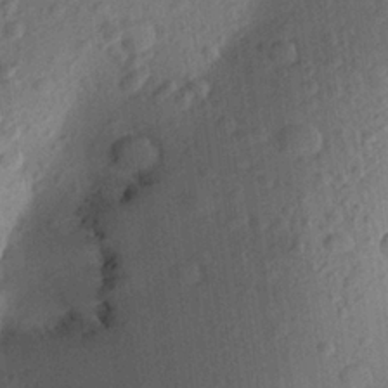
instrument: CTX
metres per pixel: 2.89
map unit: Aa
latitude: 22.7813
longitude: -147.4049
